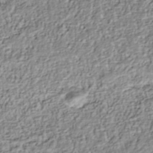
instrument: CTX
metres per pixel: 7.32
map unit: Nhu
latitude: -40.6518
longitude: -84.1200
